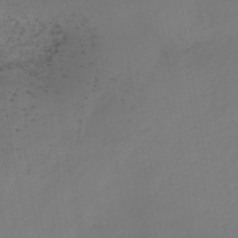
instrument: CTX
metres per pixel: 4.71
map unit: HNb
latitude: -44.3684
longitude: -43.9906
